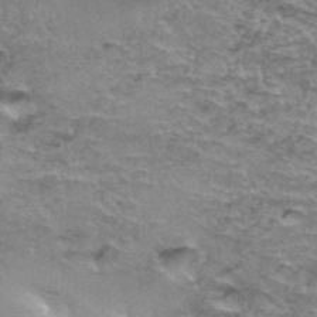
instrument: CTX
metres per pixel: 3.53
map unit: Hto
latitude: 37.1781
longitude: -42.8947
